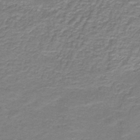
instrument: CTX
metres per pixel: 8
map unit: HNb
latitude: -38.8030
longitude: 51.1620
